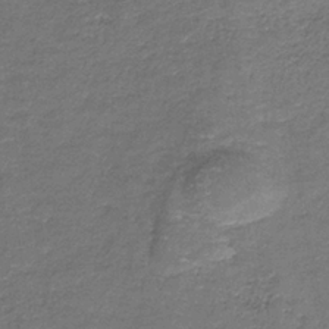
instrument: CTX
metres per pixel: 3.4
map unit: HNb
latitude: -36.9352
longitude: 51.5399
